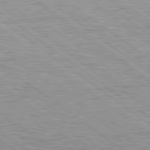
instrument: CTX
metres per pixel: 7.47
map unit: lApd
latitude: 79.5371
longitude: -140.4790
